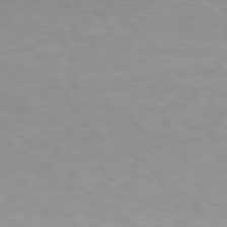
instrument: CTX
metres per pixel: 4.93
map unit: Hpe
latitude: 78.1767
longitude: -136.6680
